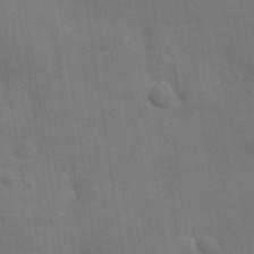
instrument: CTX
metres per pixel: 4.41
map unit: Ht
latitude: -10.6708
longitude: -22.5735
